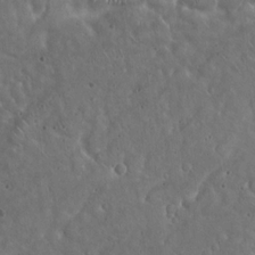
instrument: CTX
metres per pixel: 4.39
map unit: Hto
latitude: 17.6694
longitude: -59.6883
